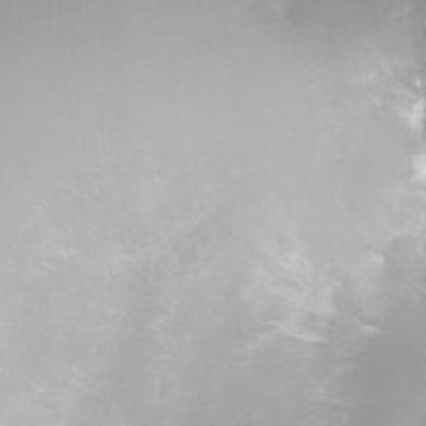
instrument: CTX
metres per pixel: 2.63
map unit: Ht
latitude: -6.3873
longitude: -29.4237
